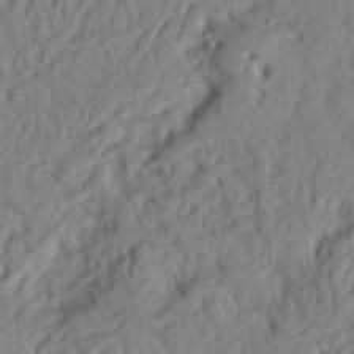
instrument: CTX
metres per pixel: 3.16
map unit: Nhu
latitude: 20.7247
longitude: -76.9513
